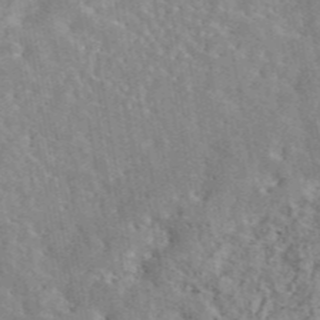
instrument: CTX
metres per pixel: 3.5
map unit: eAb
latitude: 44.9513
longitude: 116.8974
